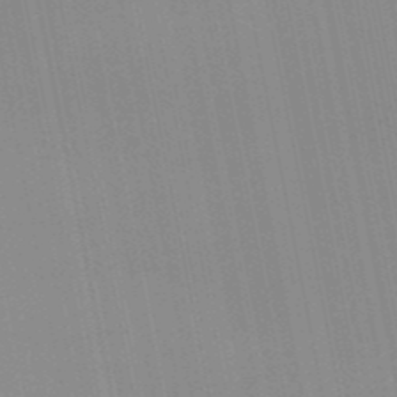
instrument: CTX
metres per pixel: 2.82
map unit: HNb
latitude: -51.3132
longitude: -47.0837
